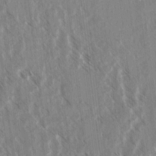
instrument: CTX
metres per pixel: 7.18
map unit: lAvf
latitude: 4.2145
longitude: -105.6883
